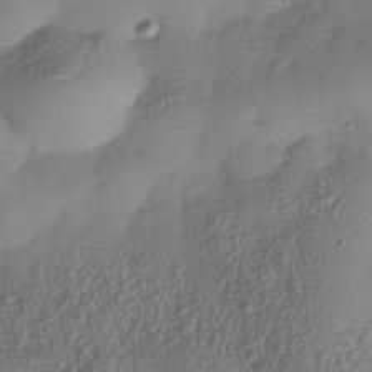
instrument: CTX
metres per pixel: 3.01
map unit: Nhe
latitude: -35.1620
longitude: -143.6127
